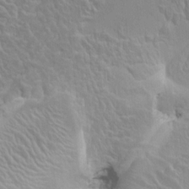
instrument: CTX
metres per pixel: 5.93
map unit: HNhu
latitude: 4.7057
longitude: 4.1794
